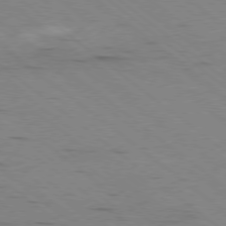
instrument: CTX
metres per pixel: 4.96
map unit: Ap
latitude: -78.9541
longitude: -100.3845
